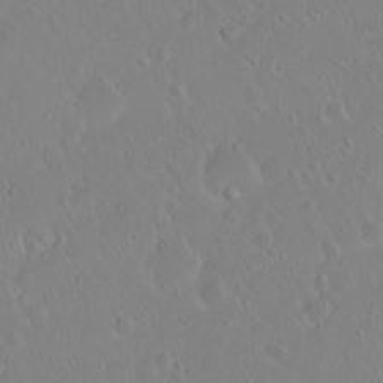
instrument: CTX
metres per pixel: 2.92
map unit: eHh
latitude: 1.7260
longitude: -55.2726
